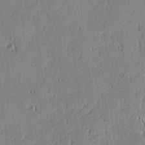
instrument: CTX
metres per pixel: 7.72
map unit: lAvf
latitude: 1.9150
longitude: -107.0458
